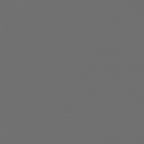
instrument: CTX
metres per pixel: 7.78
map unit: Hpe
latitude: 73.8017
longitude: -128.2711
